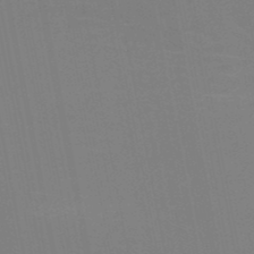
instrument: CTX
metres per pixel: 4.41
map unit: HNb
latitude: -50.8030
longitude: -53.1970
